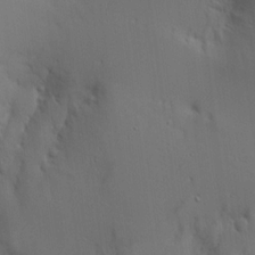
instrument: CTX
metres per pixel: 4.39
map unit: Aa
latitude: 18.8191
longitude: -125.0647
